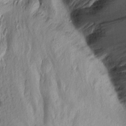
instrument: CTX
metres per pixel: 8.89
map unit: Aa
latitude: 15.3104
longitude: -146.1767
